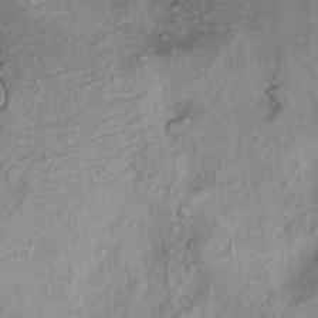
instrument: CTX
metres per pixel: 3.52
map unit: Ht
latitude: 9.1592
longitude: -36.4790
